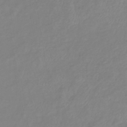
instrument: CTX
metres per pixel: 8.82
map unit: eHb
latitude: -41.0108
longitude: 80.9164
